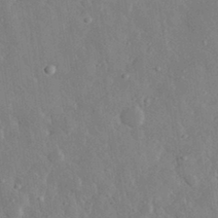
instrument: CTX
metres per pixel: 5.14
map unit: lHvf
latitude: 32.9892
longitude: -86.1011
